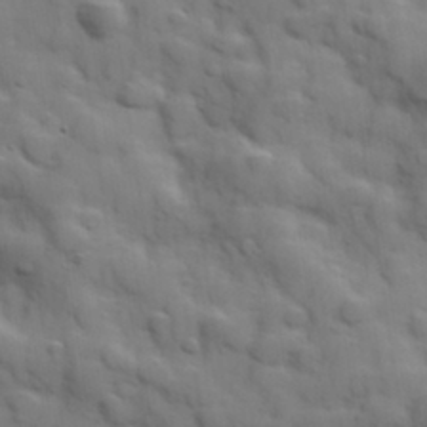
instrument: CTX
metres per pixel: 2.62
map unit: Hve
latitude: 31.5749
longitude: 150.5763
